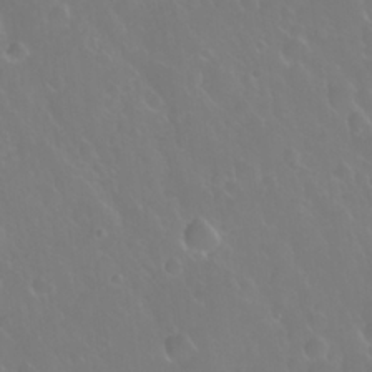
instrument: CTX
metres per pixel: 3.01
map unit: Nhu
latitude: 24.3467
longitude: -62.9892
